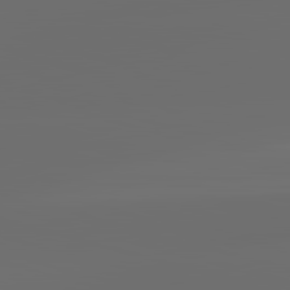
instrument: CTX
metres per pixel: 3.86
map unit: lApd
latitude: 83.6316
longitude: -130.5357
